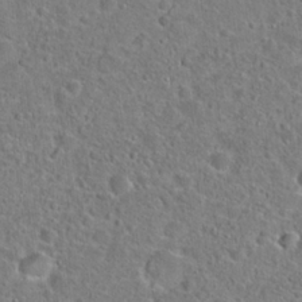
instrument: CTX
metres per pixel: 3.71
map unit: Hto
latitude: 22.9892
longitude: -46.0444
